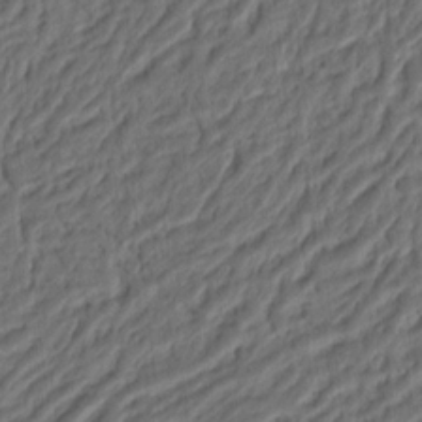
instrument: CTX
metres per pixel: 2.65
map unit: Ht
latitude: 11.8583
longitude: -75.3671
